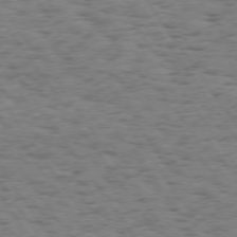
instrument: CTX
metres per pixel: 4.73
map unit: Hpe
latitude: 74.0633
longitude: -134.5734
